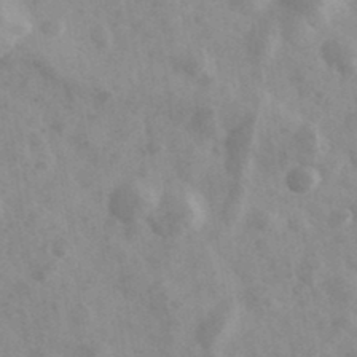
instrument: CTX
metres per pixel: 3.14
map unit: Ave
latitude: 39.0269
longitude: -107.1970
